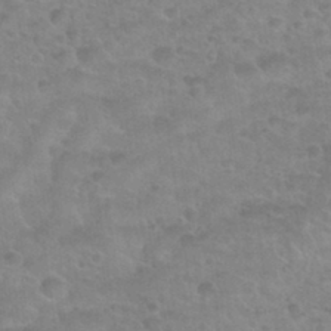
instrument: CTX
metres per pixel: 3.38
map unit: Nhu
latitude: 32.0444
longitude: -51.8016
